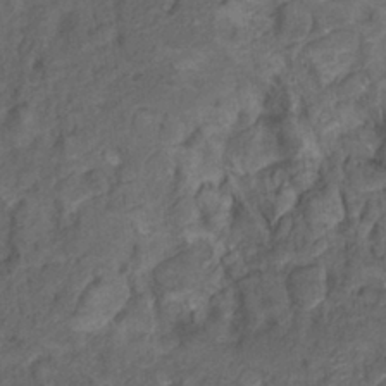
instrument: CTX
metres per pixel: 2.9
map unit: Nhu
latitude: 9.8017
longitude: -25.8394
